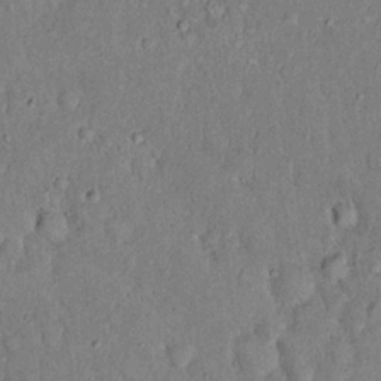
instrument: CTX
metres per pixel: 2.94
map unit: eHh
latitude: 18.8947
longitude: -61.7260
